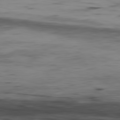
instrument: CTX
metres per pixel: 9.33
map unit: Hpe
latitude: -80.6141
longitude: 18.6707
